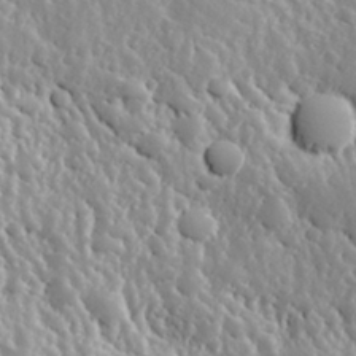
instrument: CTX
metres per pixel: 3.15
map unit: Hve
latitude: 24.6301
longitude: 146.0472
